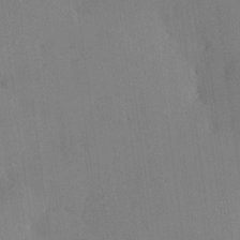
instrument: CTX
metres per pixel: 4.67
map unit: Hve
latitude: 24.8946
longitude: -91.8205
